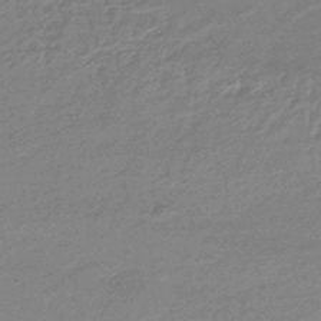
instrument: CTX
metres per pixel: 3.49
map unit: eHb
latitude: -45.5210
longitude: 89.9556
